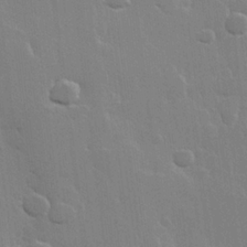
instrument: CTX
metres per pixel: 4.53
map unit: Hve
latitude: 22.6301
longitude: 148.6897
